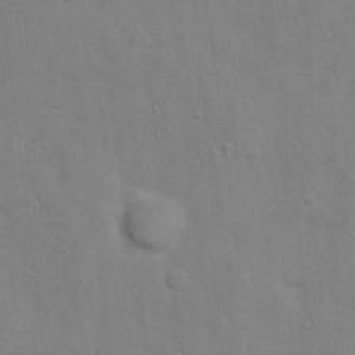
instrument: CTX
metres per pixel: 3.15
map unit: Nhu
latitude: 5.3671
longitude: -24.6301
